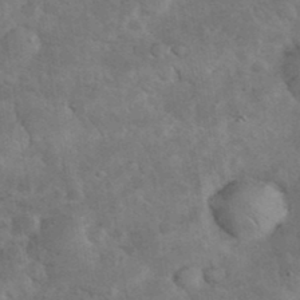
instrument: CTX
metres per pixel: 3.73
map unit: eHh
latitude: 37.0648
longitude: -67.1781
